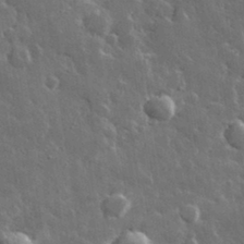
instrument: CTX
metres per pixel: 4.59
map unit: lHvf
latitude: 33.5560
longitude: -86.8380
